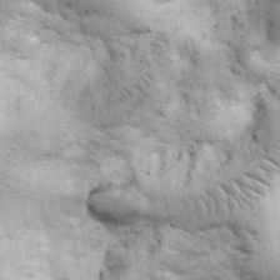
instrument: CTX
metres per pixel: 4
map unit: eHh
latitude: 32.2145
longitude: -67.9906
